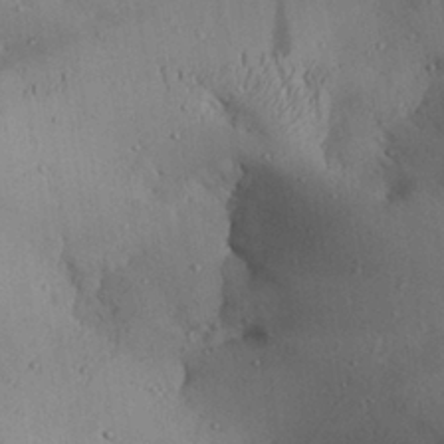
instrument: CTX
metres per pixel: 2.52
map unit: Aa
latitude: 28.3089
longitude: -133.5560
